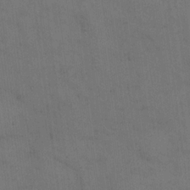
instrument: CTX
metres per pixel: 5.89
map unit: eHh
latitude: 15.1404
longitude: -62.7436
